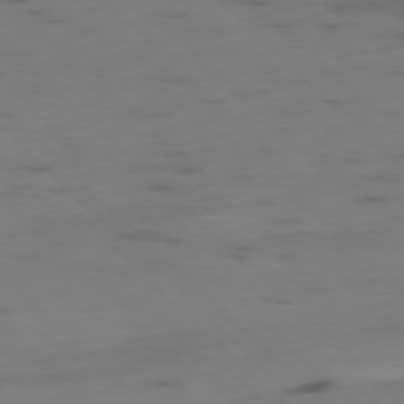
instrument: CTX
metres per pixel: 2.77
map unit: Ap
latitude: -78.5195
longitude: -62.5168
